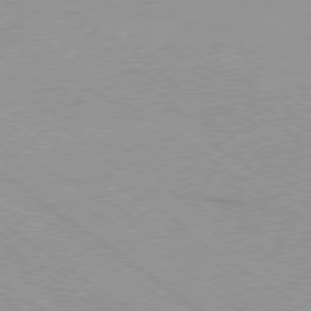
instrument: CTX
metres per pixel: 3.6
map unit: Ap
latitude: -79.0675
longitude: -99.1970
